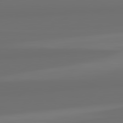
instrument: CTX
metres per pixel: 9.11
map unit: lApd
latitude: 82.6490
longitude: 162.4440
